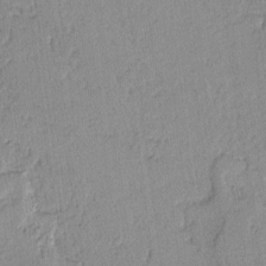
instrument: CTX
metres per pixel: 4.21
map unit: Ave
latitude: 0.3467
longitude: -110.1767
